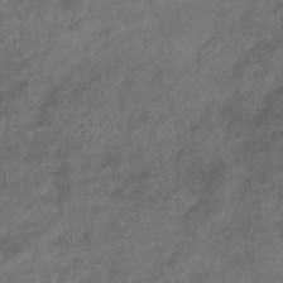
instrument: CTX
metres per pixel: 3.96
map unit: eHb
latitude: -35.1431
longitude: 81.0676
